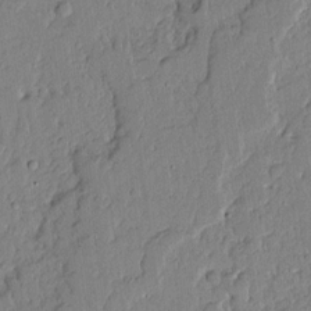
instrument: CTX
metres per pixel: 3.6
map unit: Ave
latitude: 13.6316
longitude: -132.1578
